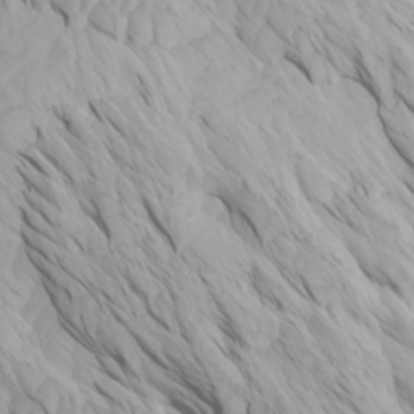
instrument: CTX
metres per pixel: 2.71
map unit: Htu
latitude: -4.0472
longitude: -73.2726
